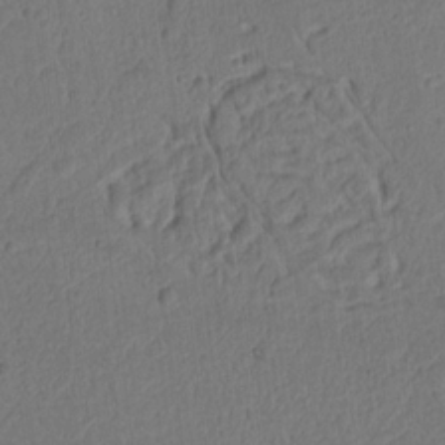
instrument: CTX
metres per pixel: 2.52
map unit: Ht
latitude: 10.1011
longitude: -75.0647
